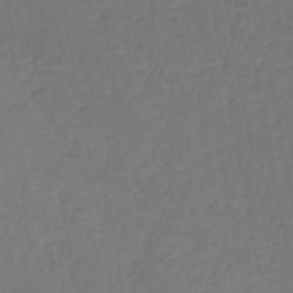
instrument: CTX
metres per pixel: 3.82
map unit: HNb
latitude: -49.9367
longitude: -53.8206
